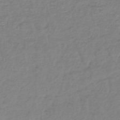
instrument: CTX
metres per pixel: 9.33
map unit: lHb
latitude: -43.8800
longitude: 72.7841
